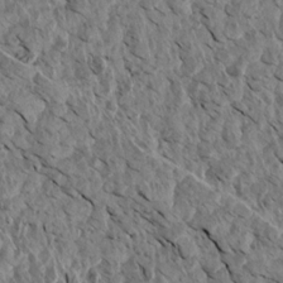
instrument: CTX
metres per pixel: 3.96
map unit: Aa
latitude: 14.7058
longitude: -142.1767
